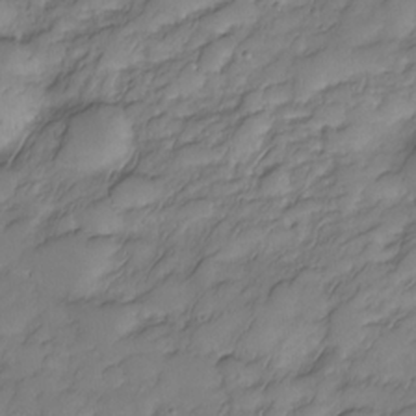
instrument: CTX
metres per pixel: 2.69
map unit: Nve
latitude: -26.5573
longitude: -149.2915
